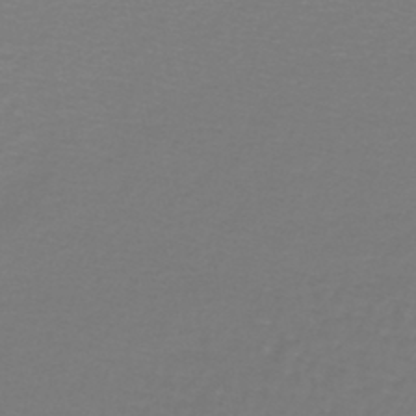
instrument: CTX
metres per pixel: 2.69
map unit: lHb
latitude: -45.0109
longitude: 62.1983
